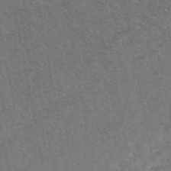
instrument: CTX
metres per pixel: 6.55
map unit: eAb
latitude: 47.7072
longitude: 112.9353
